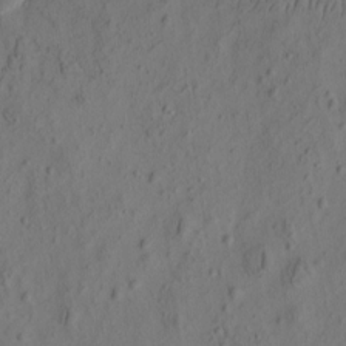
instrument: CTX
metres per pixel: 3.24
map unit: eHh
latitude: -2.3117
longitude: 16.6330
